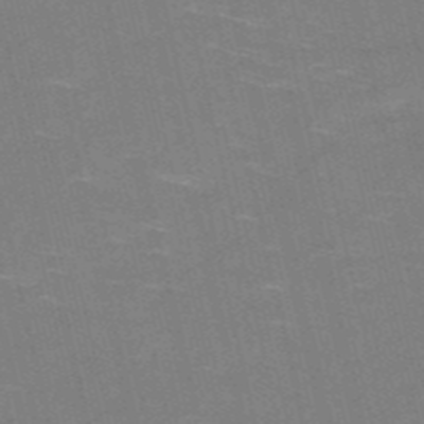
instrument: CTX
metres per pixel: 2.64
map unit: HNb
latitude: -51.8800
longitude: -44.8569
